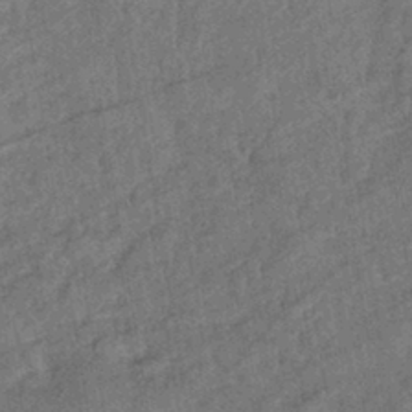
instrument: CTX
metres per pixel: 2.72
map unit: eHb
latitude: -39.7478
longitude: 77.8611
